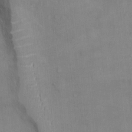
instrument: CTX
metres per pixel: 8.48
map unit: Ht
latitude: -4.1228
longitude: -14.7436
